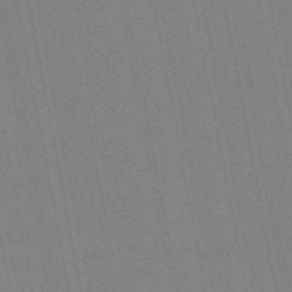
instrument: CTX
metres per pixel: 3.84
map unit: lHb
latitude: -48.2362
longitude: 70.9164
